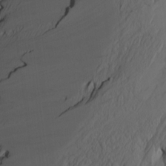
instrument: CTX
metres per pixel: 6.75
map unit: Htu
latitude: -7.5210
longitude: -66.0444
